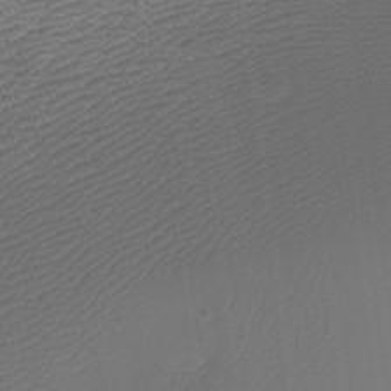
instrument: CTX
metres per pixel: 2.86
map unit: Aa
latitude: -8.5574
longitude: -71.6127
